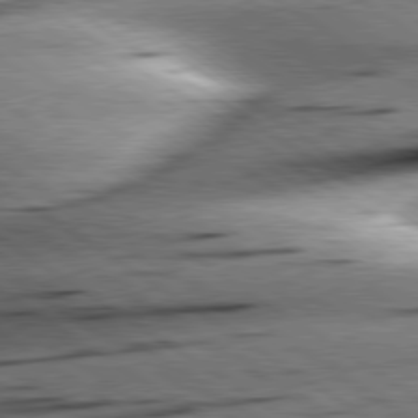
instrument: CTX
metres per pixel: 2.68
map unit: lApd
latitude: 79.5560
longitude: -155.7638
